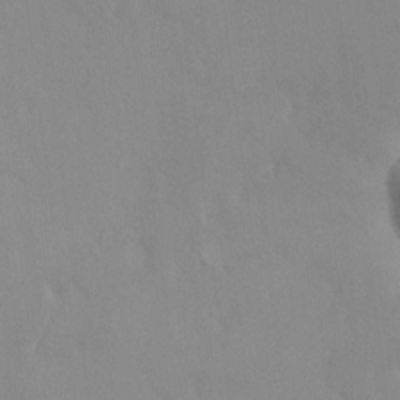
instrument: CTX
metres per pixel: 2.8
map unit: HNhu
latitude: 6.9514
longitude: 2.0849
